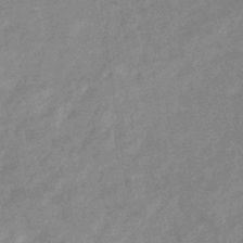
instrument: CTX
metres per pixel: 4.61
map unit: eHb
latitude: -36.3117
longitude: 76.6330
